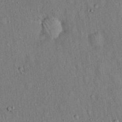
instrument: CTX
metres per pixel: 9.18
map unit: Hto
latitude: 14.8002
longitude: -58.8758
